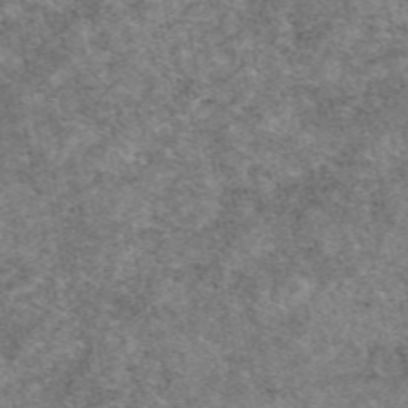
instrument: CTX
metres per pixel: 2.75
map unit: eAb
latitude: 48.5546
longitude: 114.5385
